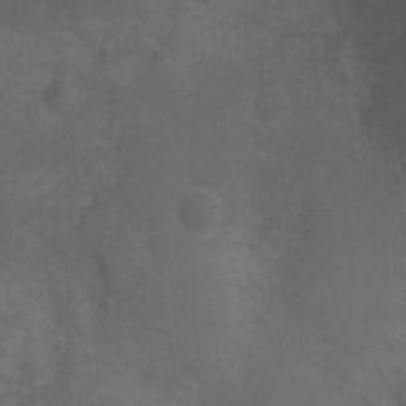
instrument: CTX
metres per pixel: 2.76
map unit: Ht
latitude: 1.8394
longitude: -22.4034
